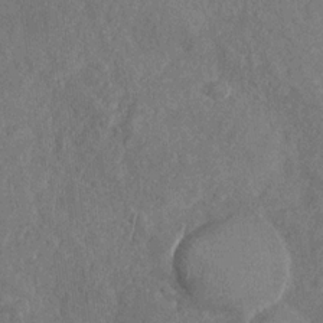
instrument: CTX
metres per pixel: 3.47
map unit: Nhu
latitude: -31.3320
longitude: -60.4034
